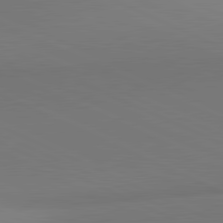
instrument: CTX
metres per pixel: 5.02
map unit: lApd
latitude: 81.5182
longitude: 144.7652
